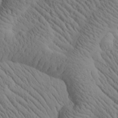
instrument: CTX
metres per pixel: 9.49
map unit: Htu
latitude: 0.7246
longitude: 175.2187
